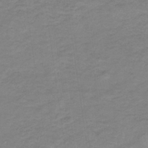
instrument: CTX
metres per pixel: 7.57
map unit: eHb
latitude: -33.4833
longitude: 68.6518
